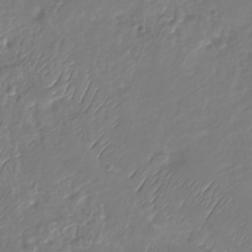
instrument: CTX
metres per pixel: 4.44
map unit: Nhu
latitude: -29.3888
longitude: -61.3670
